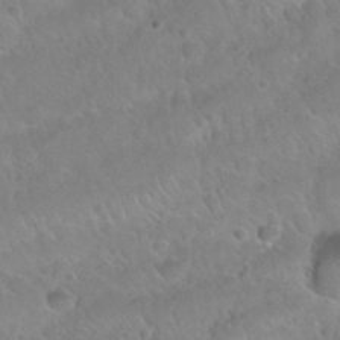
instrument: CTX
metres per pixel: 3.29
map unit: Nhu
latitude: 30.3845
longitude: -51.2348
